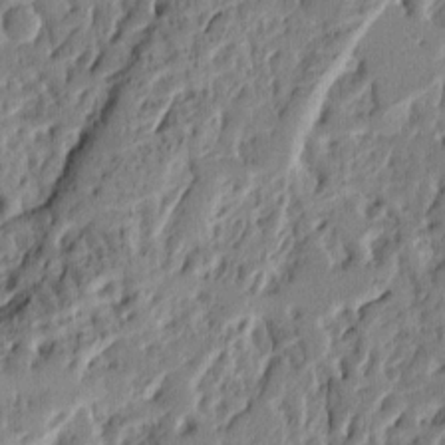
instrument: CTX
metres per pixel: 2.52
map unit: Ht
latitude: 10.3278
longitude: -78.2523
